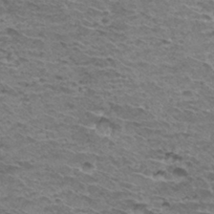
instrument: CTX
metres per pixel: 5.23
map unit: Hto
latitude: 32.7057
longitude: -39.8772
